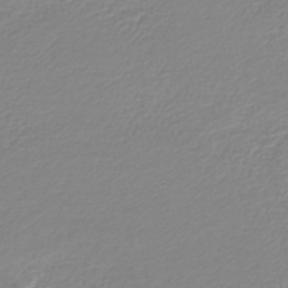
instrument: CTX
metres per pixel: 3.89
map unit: lHb
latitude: -44.6707
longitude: 61.4077
